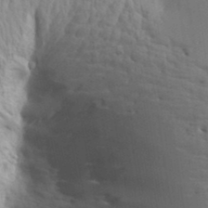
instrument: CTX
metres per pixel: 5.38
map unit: Aa
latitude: 17.9339
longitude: -143.2726
